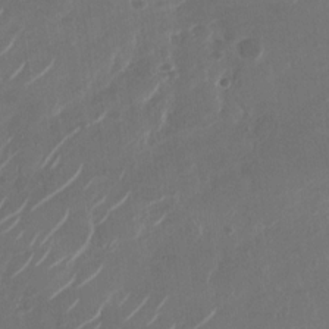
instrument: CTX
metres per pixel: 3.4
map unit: Nhu
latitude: -28.6519
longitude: -70.6301
